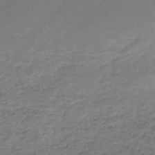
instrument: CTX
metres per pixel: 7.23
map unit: HNb
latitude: -49.1809
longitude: -39.6694
